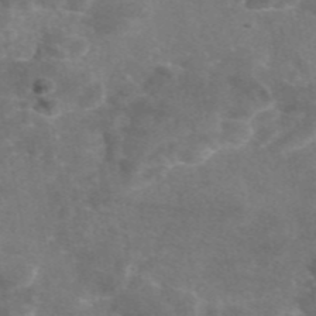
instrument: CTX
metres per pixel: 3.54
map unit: eAb
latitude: 46.6491
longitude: 117.2753
